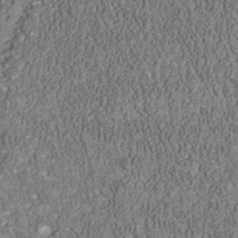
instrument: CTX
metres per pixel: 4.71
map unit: Nhu
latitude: -39.3321
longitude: -83.3670
